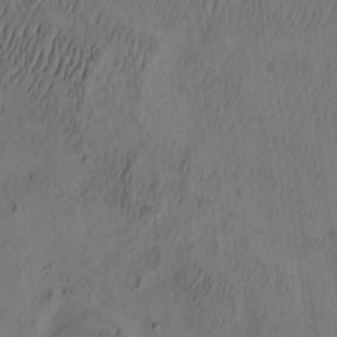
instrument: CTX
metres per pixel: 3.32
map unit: eHh
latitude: -2.8219
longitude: 17.1998
